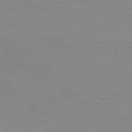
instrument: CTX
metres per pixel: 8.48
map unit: Hpe
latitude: 78.5546
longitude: -124.7246
